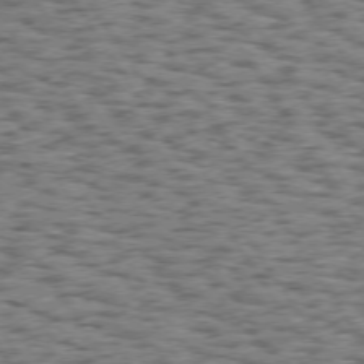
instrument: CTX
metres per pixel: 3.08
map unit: Hpe
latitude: 74.0444
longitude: -133.7450
